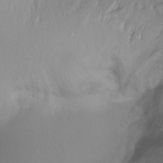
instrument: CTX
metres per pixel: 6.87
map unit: Ht
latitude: -14.9920
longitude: -44.6679
